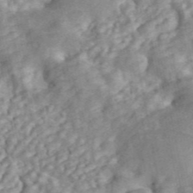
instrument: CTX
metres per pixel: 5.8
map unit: ANa
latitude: 45.4426
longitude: 23.9745
